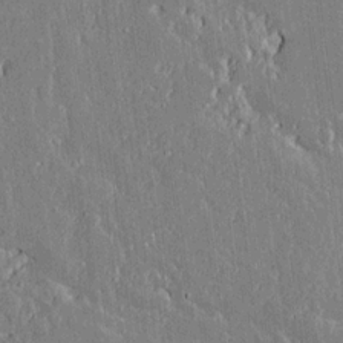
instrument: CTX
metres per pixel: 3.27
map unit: lAvf
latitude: 15.0459
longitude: -128.6868
